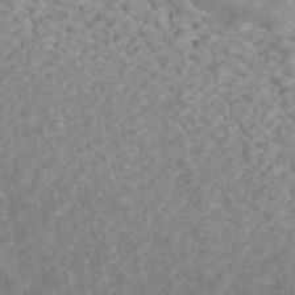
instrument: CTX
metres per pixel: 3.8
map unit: ANa
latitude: 45.3670
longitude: 30.1417
